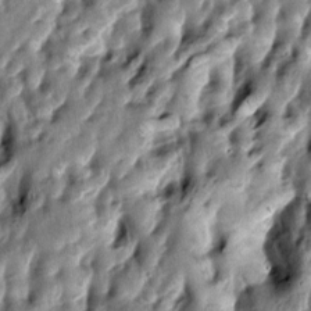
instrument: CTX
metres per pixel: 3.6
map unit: lAa
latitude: -6.8786
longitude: -124.3278
